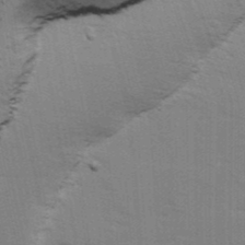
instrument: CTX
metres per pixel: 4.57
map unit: Ave
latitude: 13.2915
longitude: -102.2144
